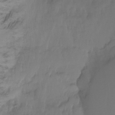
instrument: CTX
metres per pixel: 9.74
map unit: Htu
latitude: -14.0094
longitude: -49.4993
